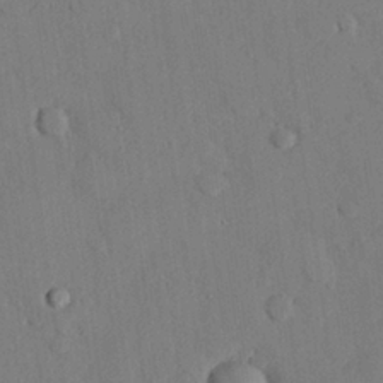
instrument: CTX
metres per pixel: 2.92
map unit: eHh
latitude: 26.7813
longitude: -80.1578
